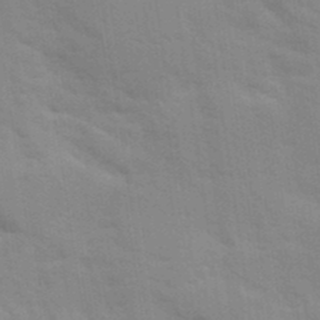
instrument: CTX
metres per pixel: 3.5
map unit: Ave
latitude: 10.9325
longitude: -102.3089
